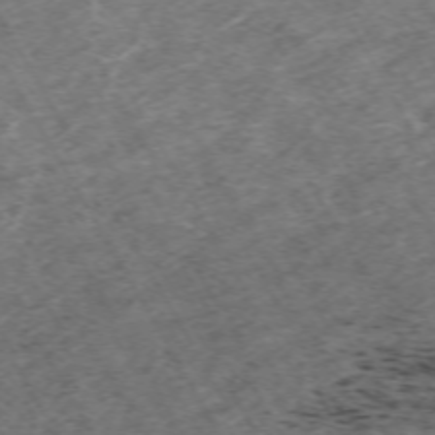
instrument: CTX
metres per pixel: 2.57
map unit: Hpe
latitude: -70.5952
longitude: 16.9353
